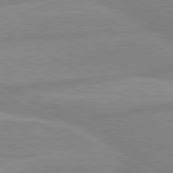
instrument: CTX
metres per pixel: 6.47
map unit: lApd
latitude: 80.4034
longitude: -168.2901
